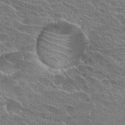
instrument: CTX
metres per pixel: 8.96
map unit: Hto
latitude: 25.6693
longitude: -43.6883
